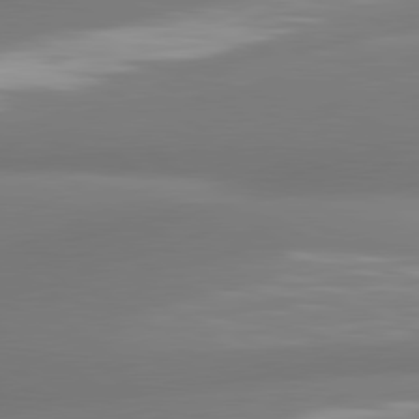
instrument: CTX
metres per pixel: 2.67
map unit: lApd
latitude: 80.6868
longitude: -164.5168
